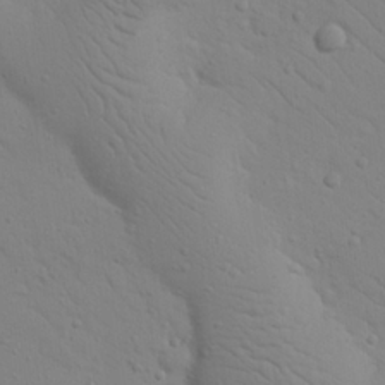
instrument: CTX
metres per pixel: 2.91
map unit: Nhu
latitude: 23.3104
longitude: -74.0822
